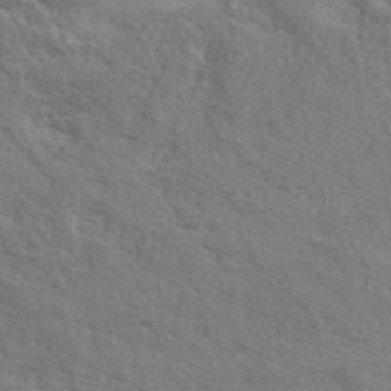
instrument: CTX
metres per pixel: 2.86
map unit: lHvf
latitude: 40.8002
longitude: -90.5735
